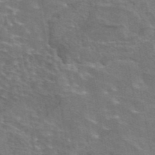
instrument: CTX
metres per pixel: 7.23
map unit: eAb
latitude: 44.8380
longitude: 107.2943
